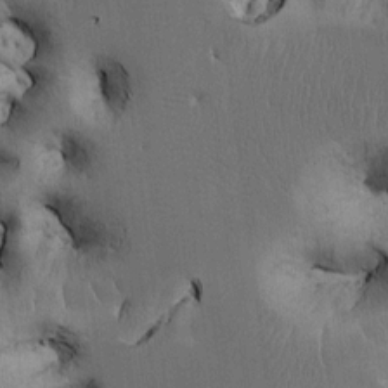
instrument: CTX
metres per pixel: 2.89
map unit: Htu
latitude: -4.7274
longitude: 156.6896
